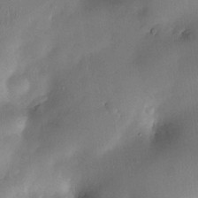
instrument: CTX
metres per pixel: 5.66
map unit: Nve
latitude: -23.0109
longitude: -138.6868
